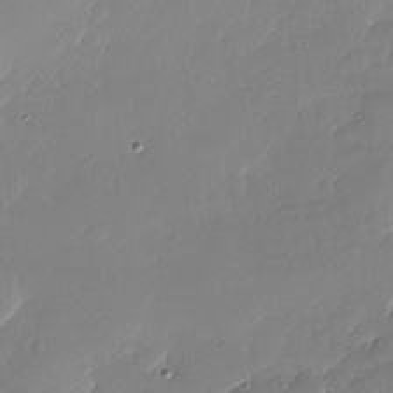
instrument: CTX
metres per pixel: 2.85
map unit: Nhu
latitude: -27.7099
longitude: -64.1011
